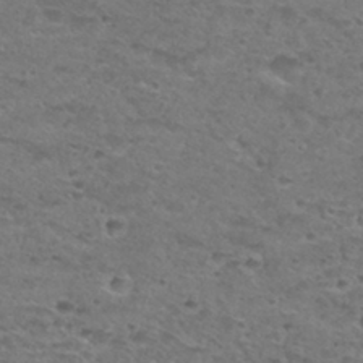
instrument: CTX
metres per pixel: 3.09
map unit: Hto
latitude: 30.3090
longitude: -48.3467
